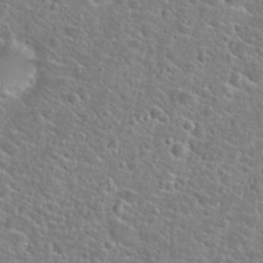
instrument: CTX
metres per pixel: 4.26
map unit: Hto
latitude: 24.7246
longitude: -49.4048
